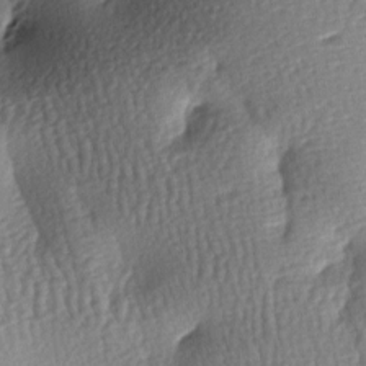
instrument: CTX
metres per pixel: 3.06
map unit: lAa
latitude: -7.4643
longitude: -127.3860
